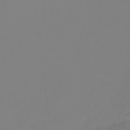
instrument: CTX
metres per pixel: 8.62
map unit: Htu
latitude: -13.6722
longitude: -49.3860
